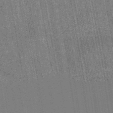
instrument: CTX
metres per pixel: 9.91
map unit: lHb
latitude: -48.1417
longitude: 73.5966
